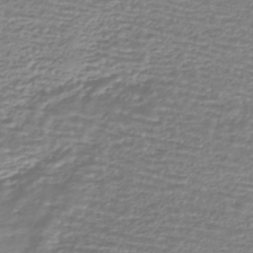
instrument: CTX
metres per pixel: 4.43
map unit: HNhu
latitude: -44.2740
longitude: 98.8408
